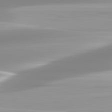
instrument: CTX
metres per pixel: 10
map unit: lApd
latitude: 82.8757
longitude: -139.1970
